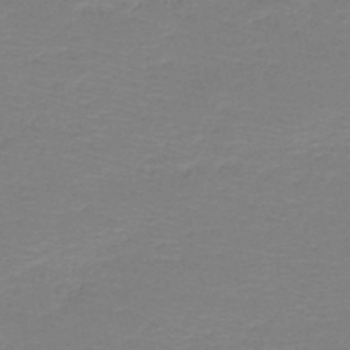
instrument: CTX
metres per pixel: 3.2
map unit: HNb
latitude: -49.8423
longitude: -42.0255
